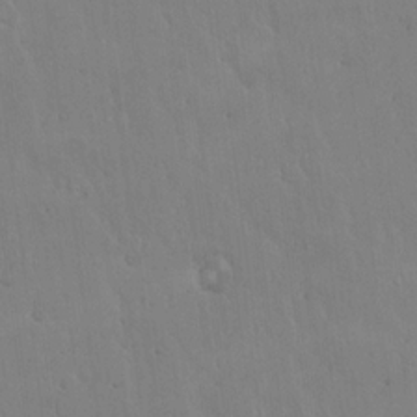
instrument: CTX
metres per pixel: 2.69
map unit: Hto
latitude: 17.2726
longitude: -59.7639
